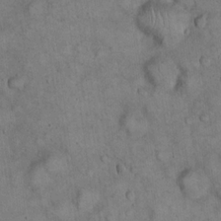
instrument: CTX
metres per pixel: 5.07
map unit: eHh
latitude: 22.1767
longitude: -61.0836
